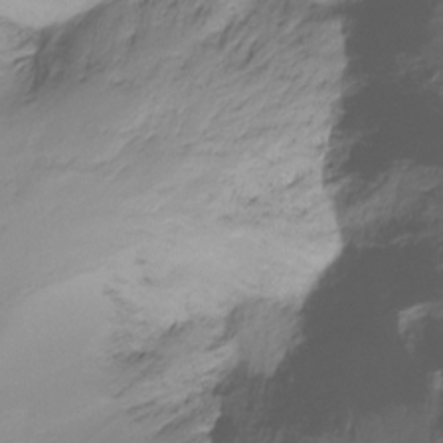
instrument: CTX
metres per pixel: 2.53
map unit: Ht
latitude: -16.0661
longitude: -44.7813
